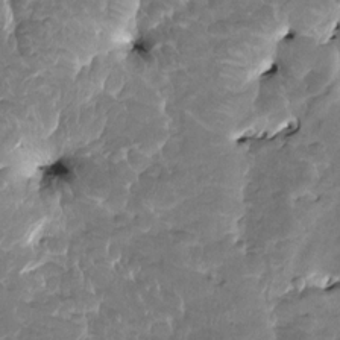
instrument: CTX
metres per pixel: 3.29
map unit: HNhu
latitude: 3.2915
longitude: 8.4629
